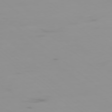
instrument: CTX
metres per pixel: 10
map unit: Ap
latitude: -79.5777
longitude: -71.3670
